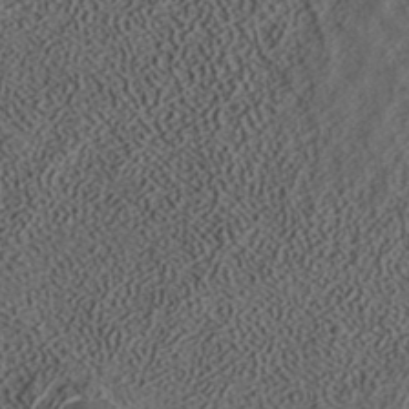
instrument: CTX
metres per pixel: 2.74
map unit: ANa
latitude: 37.2537
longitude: 17.5588
